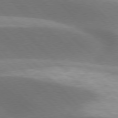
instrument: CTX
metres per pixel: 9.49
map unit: lApd
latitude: 77.2159
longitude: -51.1592
